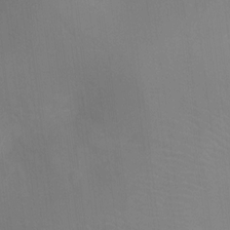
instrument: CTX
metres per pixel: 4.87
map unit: Ht
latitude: -16.1984
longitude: -40.5923
